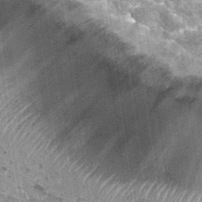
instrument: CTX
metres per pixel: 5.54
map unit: Nhu
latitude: 32.6679
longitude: -52.6112
